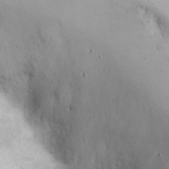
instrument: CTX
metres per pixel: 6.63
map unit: Nhu
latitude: 20.9892
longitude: -72.1578
